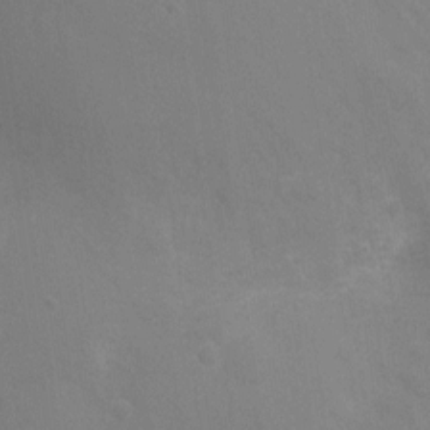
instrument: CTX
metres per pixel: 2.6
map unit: Ht
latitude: -11.8234
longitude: -24.1388
